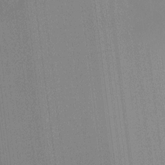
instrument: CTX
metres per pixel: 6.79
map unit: Ht
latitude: -6.0472
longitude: -27.2915
